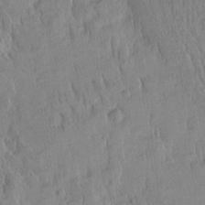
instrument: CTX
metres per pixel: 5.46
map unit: Htu
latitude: -5.0297
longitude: 173.6911
